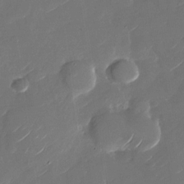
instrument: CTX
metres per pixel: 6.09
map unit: Nhu
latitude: -28.1984
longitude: -73.1593
